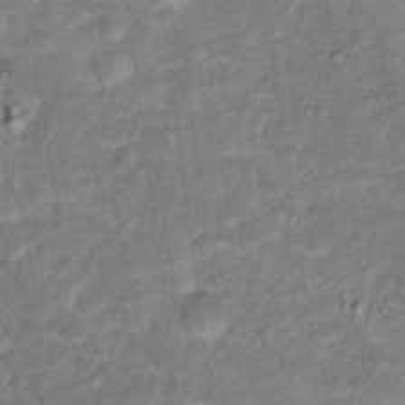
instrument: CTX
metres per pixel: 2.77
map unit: Hto
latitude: 15.6694
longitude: -38.4979
